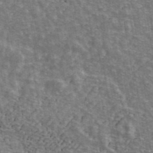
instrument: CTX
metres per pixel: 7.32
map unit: ANa
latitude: 42.5924
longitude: 16.4062
